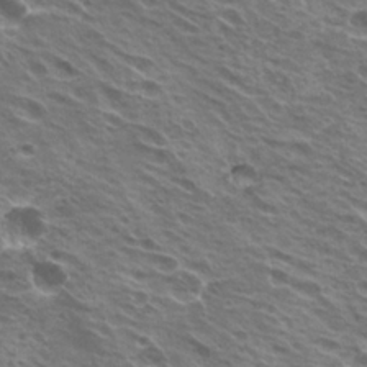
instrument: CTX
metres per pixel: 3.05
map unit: Hto
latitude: 21.7828
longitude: -31.5371
